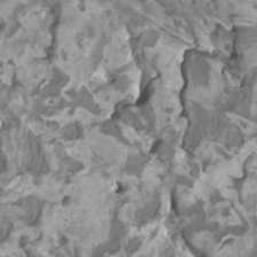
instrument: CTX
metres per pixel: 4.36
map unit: HNhu
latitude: 2.7246
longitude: -2.9513
